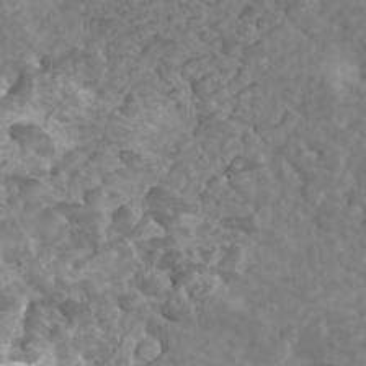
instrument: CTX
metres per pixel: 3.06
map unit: HNhu
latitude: 2.2333
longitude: -0.2711
